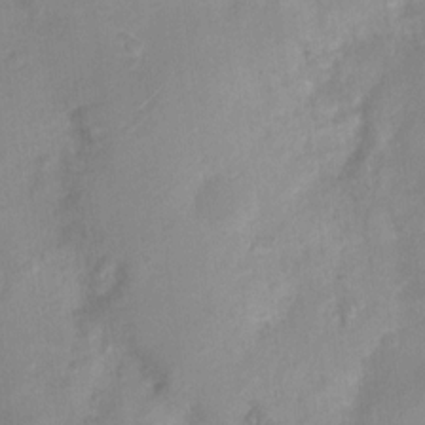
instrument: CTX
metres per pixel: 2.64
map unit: Nhu
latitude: 4.8002
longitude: -18.3278
